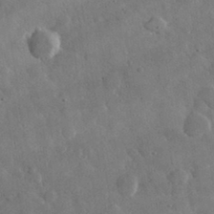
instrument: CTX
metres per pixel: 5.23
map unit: lHvf
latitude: 33.1592
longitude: -87.2159
